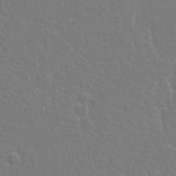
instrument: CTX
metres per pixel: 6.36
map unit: Hto
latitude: -4.1416
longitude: -35.6694
